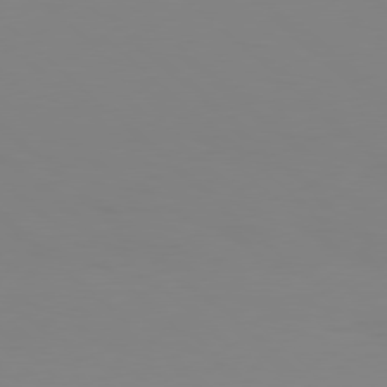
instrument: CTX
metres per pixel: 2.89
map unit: Hpe
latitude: 77.6316
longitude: -133.2537
